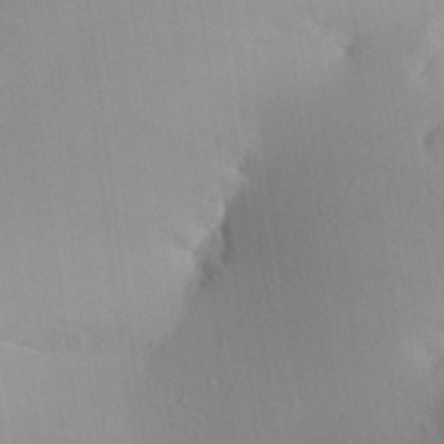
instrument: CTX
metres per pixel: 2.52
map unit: Aa
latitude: 27.2537
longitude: -147.3104
